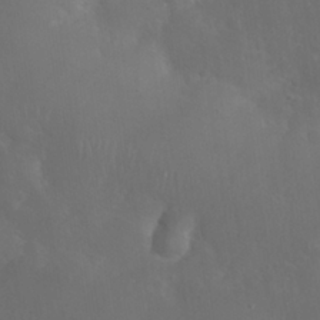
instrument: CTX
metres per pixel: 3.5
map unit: Nhu
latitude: 27.5182
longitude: -65.1970
